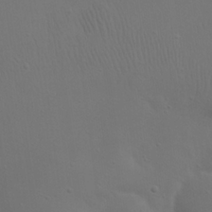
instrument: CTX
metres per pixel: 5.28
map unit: eHh
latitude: 23.3482
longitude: -69.4616
